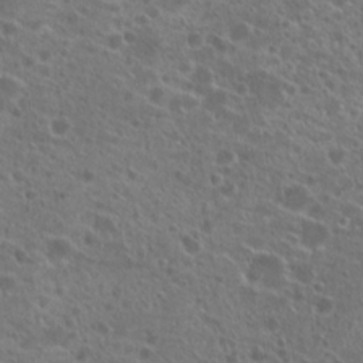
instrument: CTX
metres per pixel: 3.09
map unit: Hto
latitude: 22.0444
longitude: -41.1781
